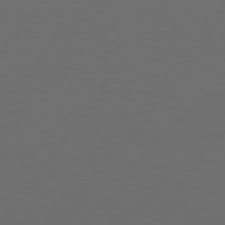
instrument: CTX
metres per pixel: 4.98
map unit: Hpe
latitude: 75.3482
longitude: -125.4426
